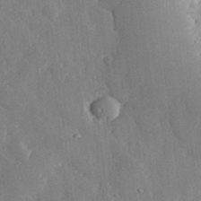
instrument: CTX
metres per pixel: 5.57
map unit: lHvf
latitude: 33.4426
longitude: -91.1592
